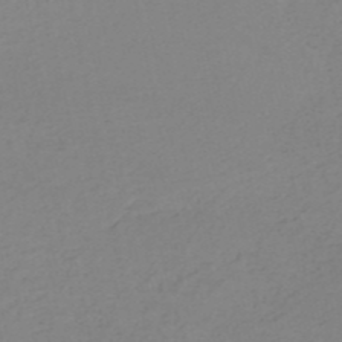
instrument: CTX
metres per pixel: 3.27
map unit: HNb
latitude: -52.4440
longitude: -51.7071
